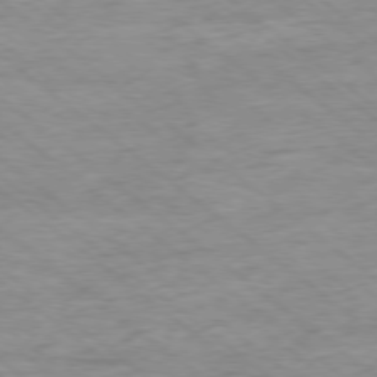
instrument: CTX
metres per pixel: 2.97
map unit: Ap
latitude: -77.9178
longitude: -82.8946
